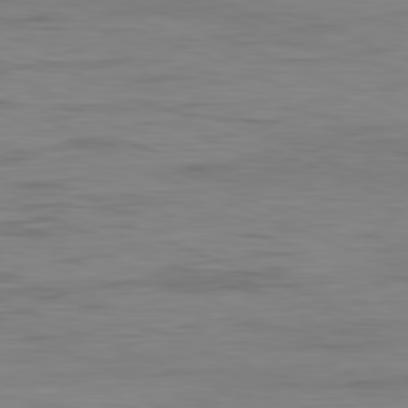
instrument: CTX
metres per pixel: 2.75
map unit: Ap
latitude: -81.9178
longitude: -74.1200
